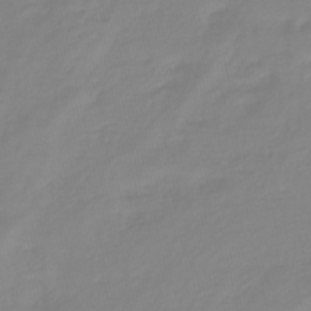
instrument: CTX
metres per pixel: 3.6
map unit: eHb
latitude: -45.5588
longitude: 82.6329
